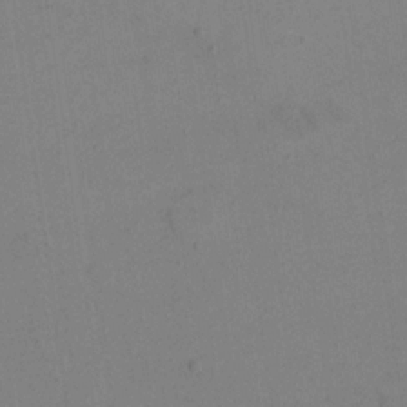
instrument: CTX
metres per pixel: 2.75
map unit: eHh
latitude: 16.6113
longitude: -67.6127
